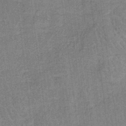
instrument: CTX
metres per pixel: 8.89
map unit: HNb
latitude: -35.7289
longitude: 55.8045
